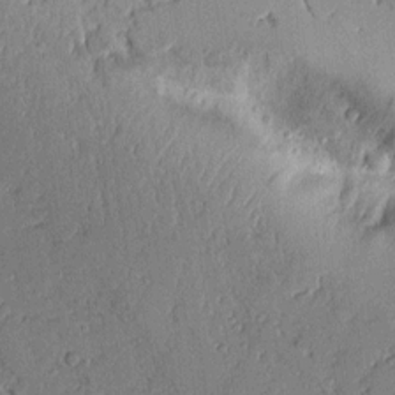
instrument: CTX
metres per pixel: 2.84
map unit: Aa
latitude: 11.1214
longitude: -128.6679
